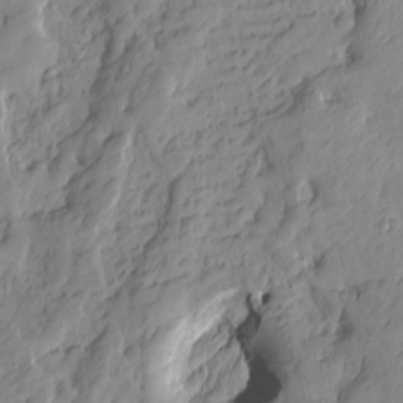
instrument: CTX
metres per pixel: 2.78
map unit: Htu
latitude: -1.3321
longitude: -175.0081
